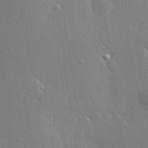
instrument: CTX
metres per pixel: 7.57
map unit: Hve
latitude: 28.2333
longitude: -92.1955
